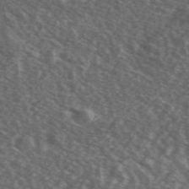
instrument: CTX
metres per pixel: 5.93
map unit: Ave
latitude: 39.8016
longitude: -108.9891
